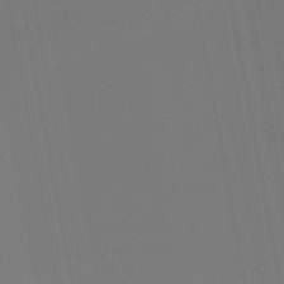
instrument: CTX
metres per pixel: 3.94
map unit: lHb
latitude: -47.2376
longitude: 74.1039
